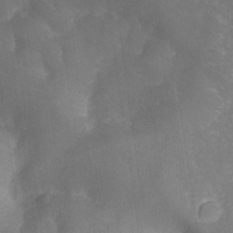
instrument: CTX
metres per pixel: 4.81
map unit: Nhu
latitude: 26.4601
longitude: -65.3293
